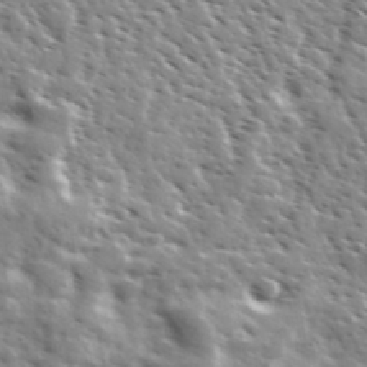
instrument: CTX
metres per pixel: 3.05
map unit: Ave
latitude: 37.1214
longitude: -110.7624
